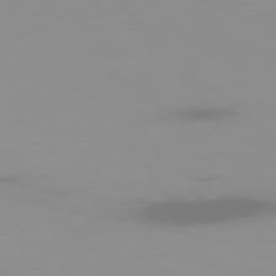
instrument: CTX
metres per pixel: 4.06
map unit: Ap
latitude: -79.0864
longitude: -70.2900
